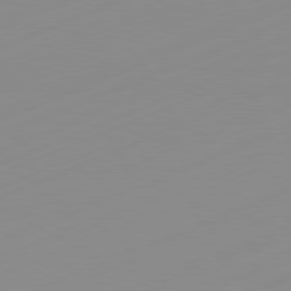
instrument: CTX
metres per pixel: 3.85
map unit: Ap
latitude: -81.7100
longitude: -86.5734
